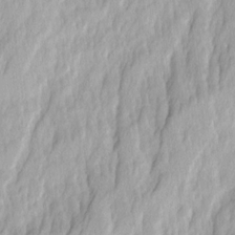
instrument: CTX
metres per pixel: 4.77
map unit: Ave
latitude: 14.6680
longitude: -134.7246
